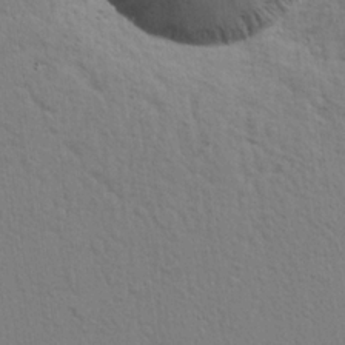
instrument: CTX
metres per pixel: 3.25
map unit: lHvf
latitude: 20.8569
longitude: 142.5951
